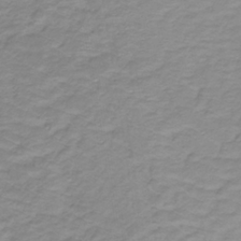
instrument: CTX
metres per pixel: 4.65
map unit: lHb
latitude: -31.7288
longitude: 65.8423
